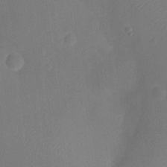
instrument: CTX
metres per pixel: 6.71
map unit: Ht
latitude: -11.8422
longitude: -23.7450
